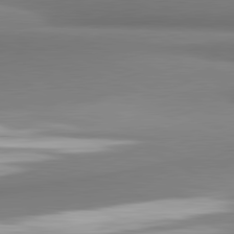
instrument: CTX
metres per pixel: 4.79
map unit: lApd
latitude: 81.4426
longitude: 176.1039
